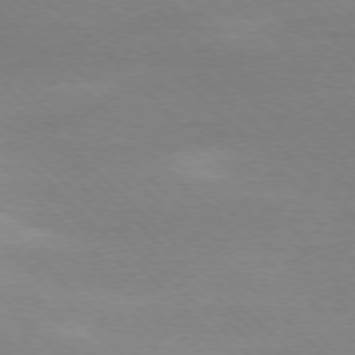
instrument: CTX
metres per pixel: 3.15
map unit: Ap
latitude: -77.5399
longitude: -86.9514
